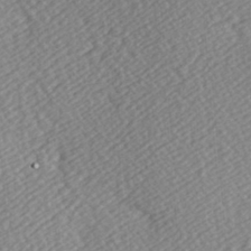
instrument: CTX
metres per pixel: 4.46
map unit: Hve
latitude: 3.2537
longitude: -123.8772
